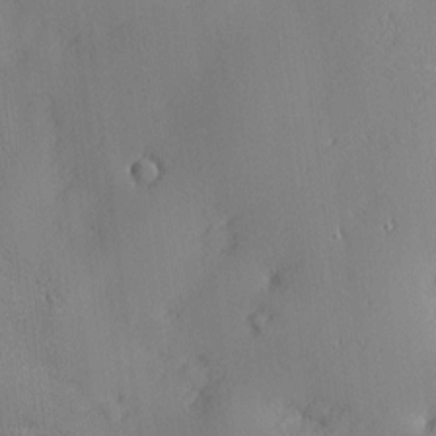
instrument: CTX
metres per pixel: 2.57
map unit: Nhu
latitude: 1.8961
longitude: -74.8947
